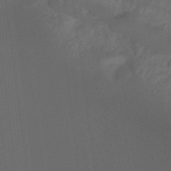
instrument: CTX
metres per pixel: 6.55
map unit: Hto
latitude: -7.6533
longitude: -50.7435
